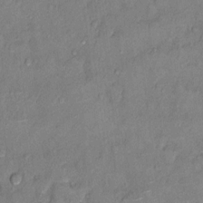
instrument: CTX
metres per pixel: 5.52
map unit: Ht
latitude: 10.8569
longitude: -33.5182
